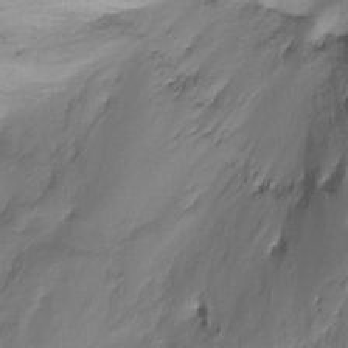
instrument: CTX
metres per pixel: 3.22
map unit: Ht
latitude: -15.7100
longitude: -44.4412
